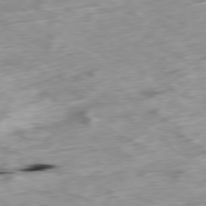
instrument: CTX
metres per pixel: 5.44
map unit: Ap
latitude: -79.8422
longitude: -89.8962
